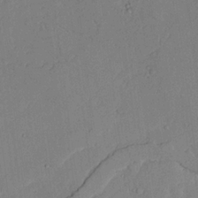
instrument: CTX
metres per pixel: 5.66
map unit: lAvf
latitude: 23.7261
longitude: -109.8961
